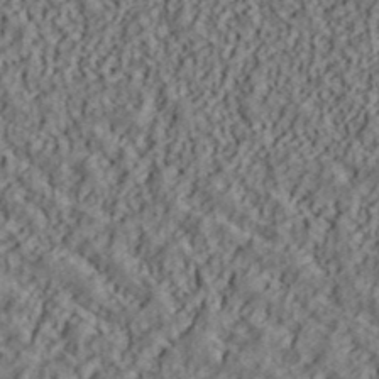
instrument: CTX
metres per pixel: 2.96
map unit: ANa
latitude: 39.8583
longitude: 28.2173
